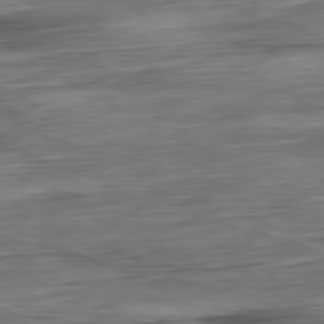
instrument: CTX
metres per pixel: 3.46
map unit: Ap
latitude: -80.8030
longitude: -68.3467
